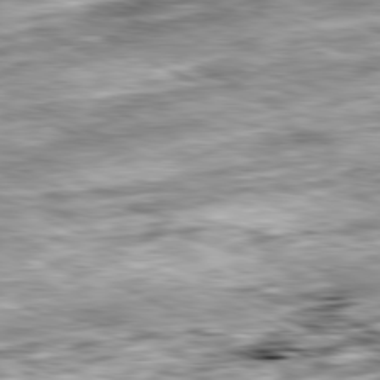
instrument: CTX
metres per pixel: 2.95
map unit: Ap
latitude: -81.3888
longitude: -88.7625
